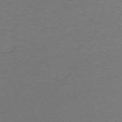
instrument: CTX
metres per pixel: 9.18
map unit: lHb
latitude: -43.5399
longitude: 62.6707
